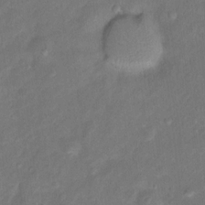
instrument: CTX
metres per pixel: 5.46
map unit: Ht
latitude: 11.3671
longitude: -40.1010
